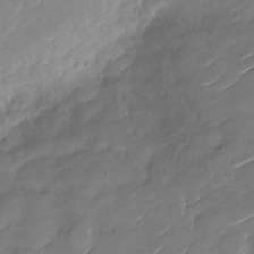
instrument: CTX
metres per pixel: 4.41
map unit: Nhu
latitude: -29.4454
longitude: -73.2726
